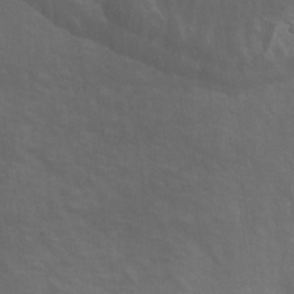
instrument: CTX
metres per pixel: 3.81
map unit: Nhu
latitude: -8.8219
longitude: -79.0837
